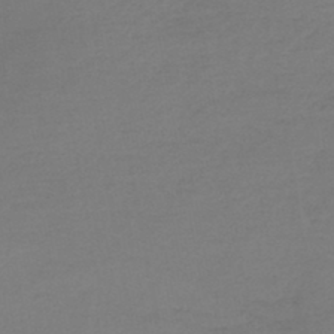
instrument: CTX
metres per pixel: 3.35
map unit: lHb
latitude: -45.3132
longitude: 68.6140
